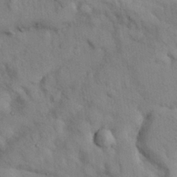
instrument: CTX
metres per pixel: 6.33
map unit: Nhu
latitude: 26.8569
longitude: -71.1781
